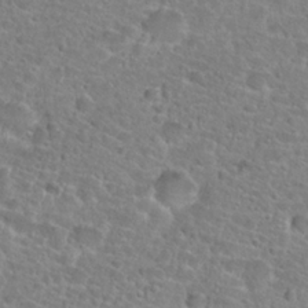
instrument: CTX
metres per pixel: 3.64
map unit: Hto
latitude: 24.7057
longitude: -48.7813
